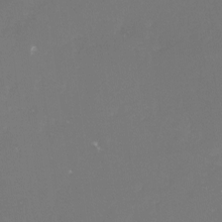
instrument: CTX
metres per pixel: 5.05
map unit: lHvf
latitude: -14.9920
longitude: -101.0459
